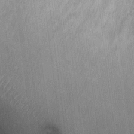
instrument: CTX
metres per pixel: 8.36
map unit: Ht
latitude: -2.4818
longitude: -14.0633
